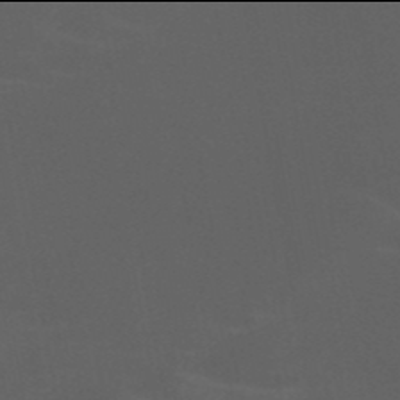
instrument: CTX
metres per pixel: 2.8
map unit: HNb
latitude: -50.0094
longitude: -46.1389
